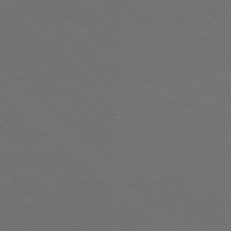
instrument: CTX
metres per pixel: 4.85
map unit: Ap
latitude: -77.9367
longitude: -91.9528
